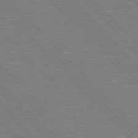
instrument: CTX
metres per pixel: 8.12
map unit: Hpe
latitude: 76.6490
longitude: -151.1214
